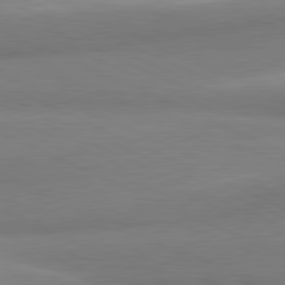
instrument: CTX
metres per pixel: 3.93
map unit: lApd
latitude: 81.0647
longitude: 165.8045
